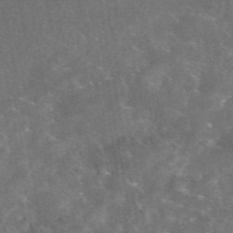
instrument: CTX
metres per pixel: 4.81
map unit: eAb
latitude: 45.3670
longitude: 123.2187
